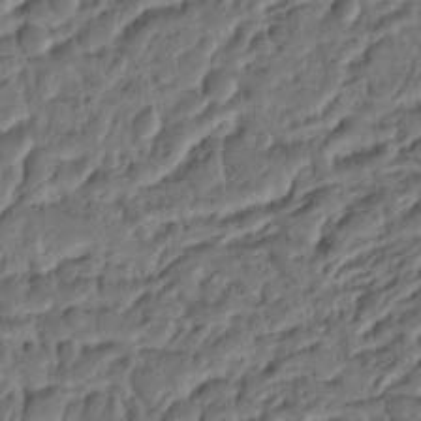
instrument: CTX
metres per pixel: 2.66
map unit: Ht
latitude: 10.0822
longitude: -76.4790
